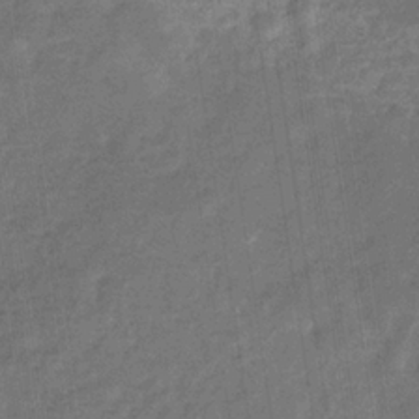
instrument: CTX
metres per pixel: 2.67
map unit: eHb
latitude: -33.7667
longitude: 74.4440
